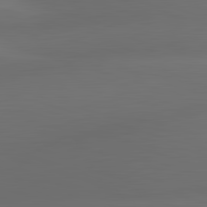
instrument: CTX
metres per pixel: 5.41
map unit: lApd
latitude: 83.1403
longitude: -132.1956
